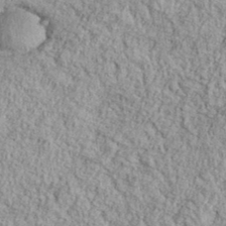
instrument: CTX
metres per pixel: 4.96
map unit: eHh
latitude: 37.8584
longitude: -81.0269
